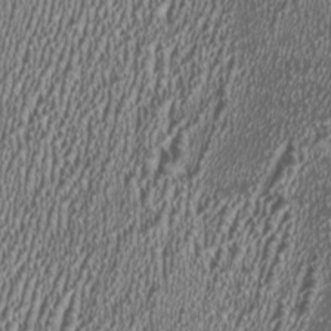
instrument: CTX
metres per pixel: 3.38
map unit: HNhu
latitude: -0.1795
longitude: 0.8597
